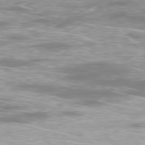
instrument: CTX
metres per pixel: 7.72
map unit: Ap
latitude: -77.6344
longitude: -65.5560
